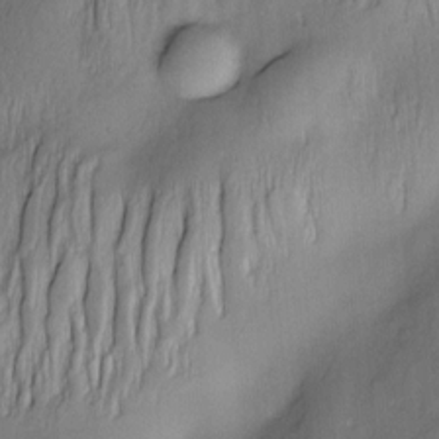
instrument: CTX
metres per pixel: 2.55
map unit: Nve
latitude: -22.8408
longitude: -137.8395
